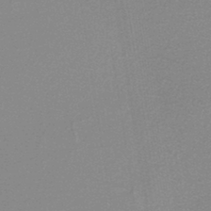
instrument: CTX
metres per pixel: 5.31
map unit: lHb
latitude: -44.3306
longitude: 56.4440
